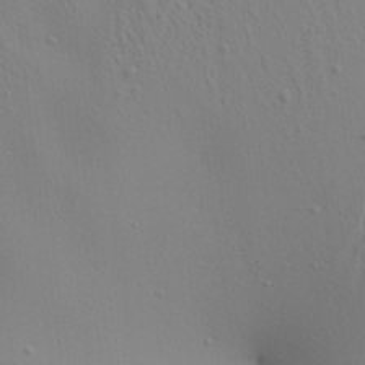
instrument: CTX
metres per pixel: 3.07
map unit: Aa
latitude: 21.4238
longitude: -142.5735
